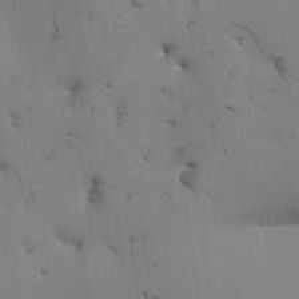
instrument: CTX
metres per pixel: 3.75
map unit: Aa
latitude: 26.9703
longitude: -129.9528
